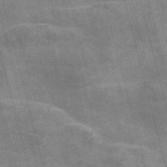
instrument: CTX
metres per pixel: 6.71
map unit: Nve
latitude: -58.8219
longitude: 65.3321
